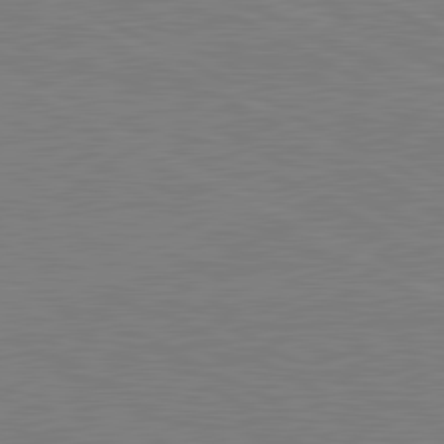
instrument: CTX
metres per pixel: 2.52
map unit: lApd
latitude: 81.1781
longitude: 151.3699
